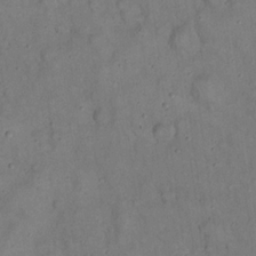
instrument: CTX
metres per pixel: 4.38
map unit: eHh
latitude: 20.1767
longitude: -60.0822
